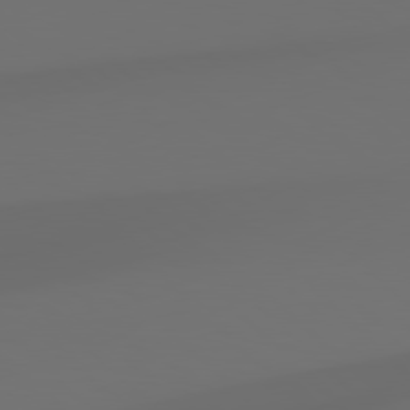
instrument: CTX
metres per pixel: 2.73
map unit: lApd
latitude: 78.9703
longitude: -166.6490
